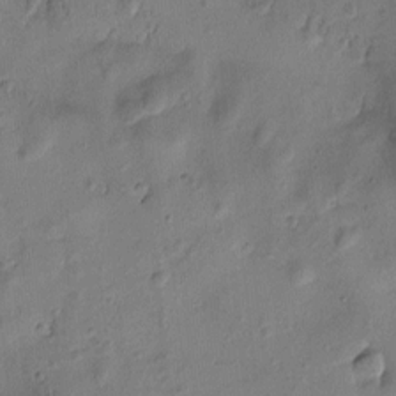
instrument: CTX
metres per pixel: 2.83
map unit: Htu
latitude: 0.3278
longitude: -175.6316
